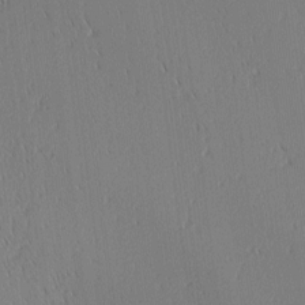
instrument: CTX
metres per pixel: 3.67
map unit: Ave
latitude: 2.2900
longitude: -114.8946
